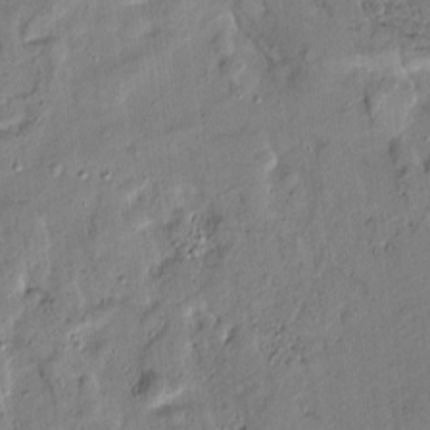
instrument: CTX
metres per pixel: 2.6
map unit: Htu
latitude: 3.7071
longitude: 151.8044
